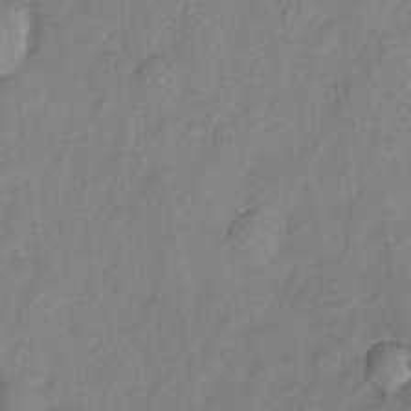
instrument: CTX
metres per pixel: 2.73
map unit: Hto
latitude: 6.0444
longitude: -31.6505
